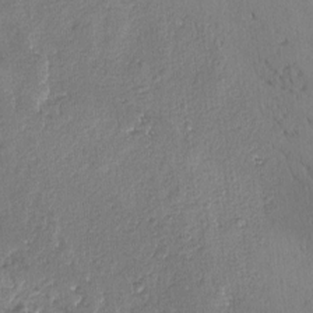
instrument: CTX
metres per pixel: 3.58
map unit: lAvf
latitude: -5.1620
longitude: -113.4426
